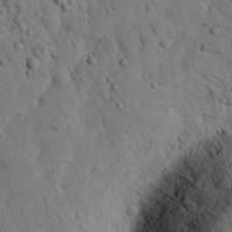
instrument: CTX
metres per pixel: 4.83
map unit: eHh
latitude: 24.5356
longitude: -80.5168
